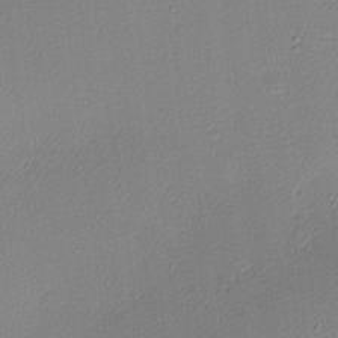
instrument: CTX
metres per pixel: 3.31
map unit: Nhu
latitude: 0.4412
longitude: -78.4412
